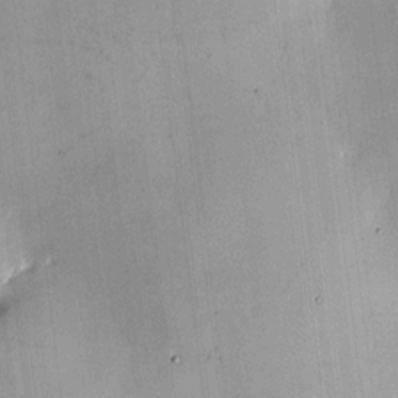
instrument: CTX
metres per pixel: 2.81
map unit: HNhu
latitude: 10.5357
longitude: 9.4643
